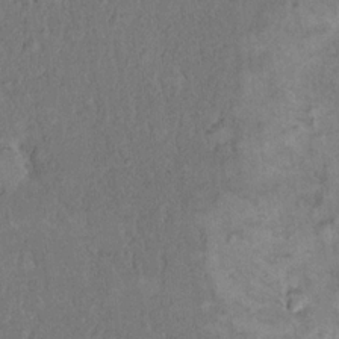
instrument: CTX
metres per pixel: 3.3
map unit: eHh
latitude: 18.2711
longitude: -62.4223
